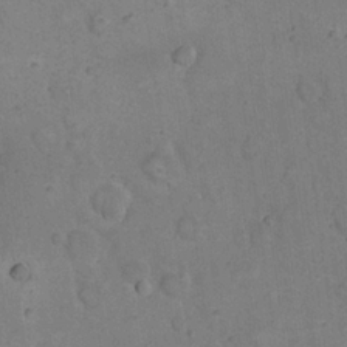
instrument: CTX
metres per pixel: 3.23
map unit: eHh
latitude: 20.6491
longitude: -62.0255
